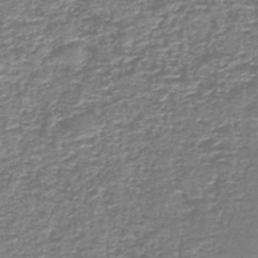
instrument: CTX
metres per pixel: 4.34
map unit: lHb
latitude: -43.8611
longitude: 54.0283
